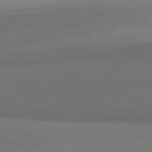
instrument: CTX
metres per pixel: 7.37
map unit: lApd
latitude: 81.5749
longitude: 154.6330
